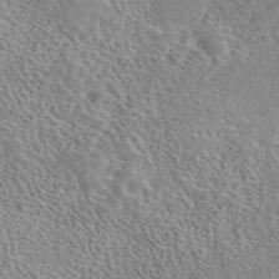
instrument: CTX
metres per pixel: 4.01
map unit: eAb
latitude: 44.3278
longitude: 114.2172
